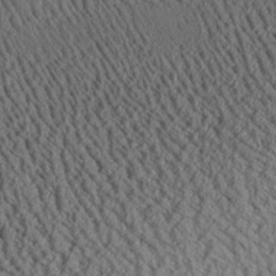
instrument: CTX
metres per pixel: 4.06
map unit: Aa
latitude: 26.1389
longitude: -134.7813
